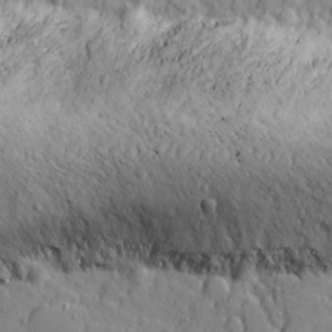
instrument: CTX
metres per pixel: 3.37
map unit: Ave
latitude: 11.2159
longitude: -101.3293
